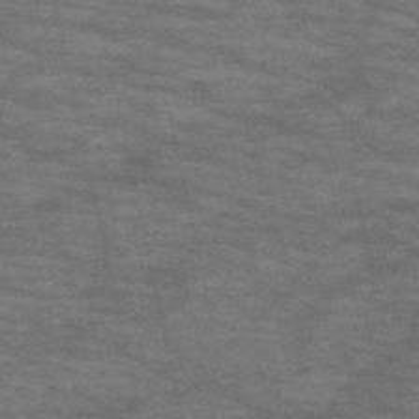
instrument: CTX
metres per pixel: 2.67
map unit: HNb
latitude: -53.4832
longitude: -43.5371
